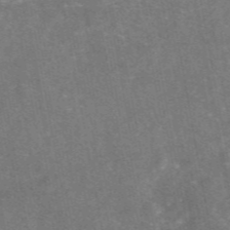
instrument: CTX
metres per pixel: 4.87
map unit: eAb
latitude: 47.3293
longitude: 120.5762
